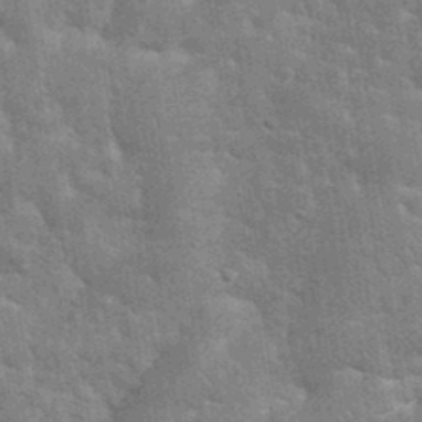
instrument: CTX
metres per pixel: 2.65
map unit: eHh
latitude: 35.1970
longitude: -65.5560
